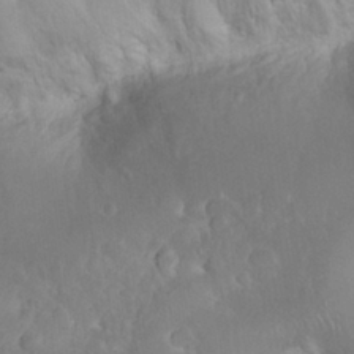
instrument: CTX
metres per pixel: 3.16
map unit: Nhu
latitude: 28.2333
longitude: -65.9717
